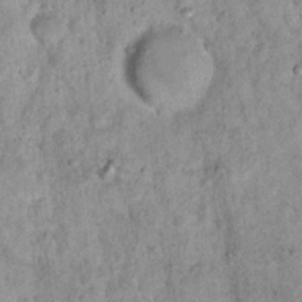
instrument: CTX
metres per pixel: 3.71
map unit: Nhu
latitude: 22.6490
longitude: -68.7813
